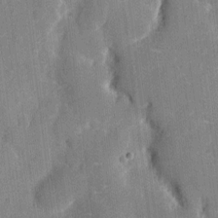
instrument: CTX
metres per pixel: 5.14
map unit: eHh
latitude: 7.5749
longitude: -66.5167
